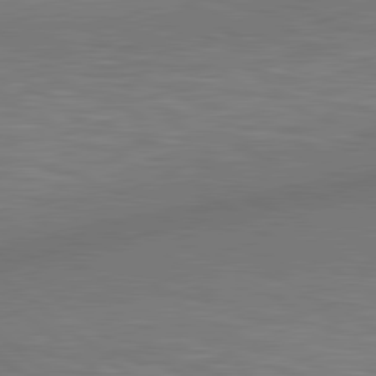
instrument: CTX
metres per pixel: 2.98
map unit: lApd
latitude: 80.1956
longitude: 119.6344
